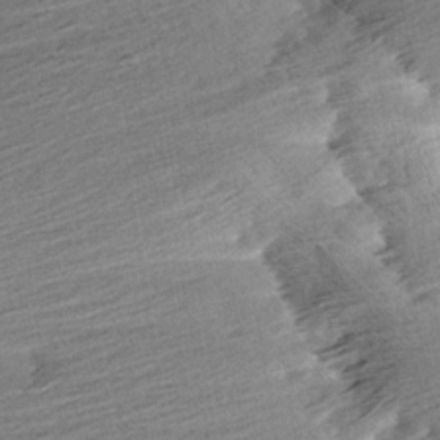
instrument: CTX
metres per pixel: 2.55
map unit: Aa
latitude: 6.2522
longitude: -137.4238
